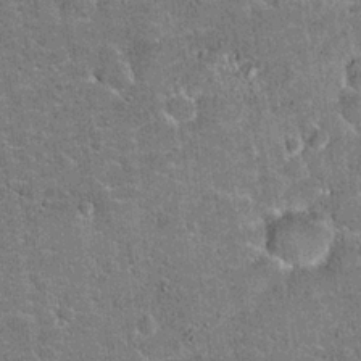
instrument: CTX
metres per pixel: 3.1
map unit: Hto
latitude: 20.7435
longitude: -49.2159
